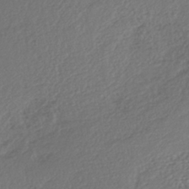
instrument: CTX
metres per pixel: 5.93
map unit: lHb
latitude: -39.7289
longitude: 70.6330
